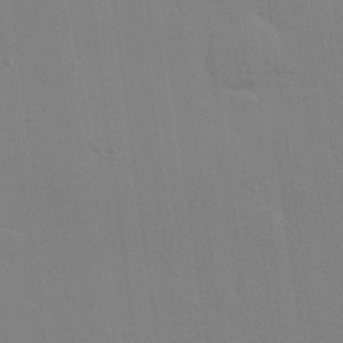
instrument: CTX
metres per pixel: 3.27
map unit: Hve
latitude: 26.5546
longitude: -92.6868
